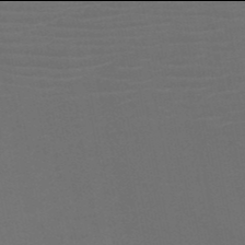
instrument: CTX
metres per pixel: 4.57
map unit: HNb
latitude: -50.0094
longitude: -45.7638
